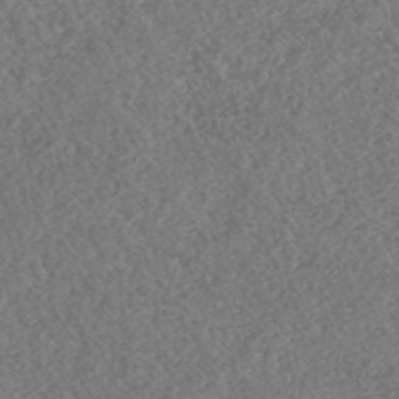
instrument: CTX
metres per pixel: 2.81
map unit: HNhu
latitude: -46.4629
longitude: 29.3699
